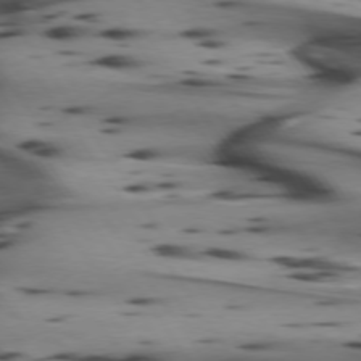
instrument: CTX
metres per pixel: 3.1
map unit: lApd
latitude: 74.4223
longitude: -64.2522
